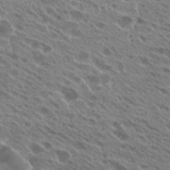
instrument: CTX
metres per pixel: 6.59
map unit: Hto
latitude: 25.6504
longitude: -40.2900
